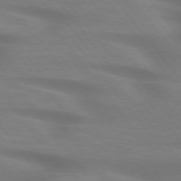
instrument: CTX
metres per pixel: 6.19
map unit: lApd
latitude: 75.4238
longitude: -60.2522
